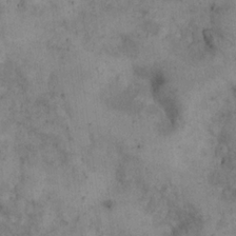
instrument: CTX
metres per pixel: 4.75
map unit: eHh
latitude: 20.9325
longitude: -60.4790
